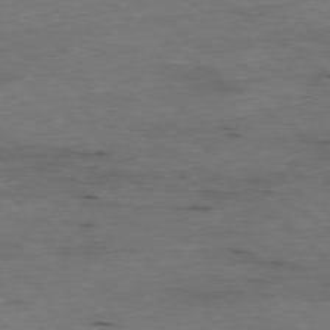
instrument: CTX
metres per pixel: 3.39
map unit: Ap
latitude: -79.1431
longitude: -91.4426
